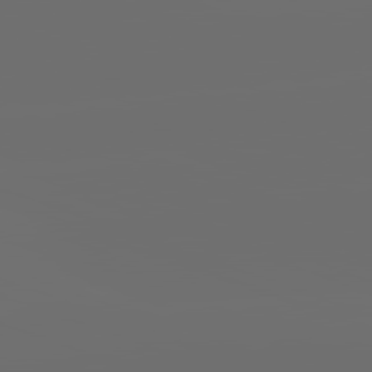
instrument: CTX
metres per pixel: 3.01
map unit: lApd
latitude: 82.1199
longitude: -152.0255
